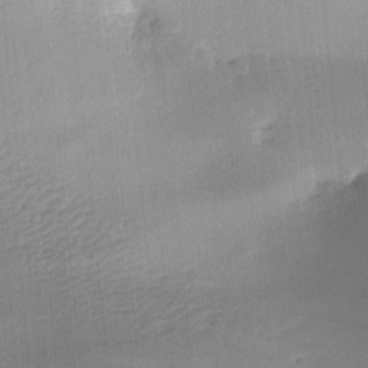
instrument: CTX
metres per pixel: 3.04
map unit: lAa
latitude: -10.3873
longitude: -124.4979
